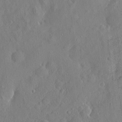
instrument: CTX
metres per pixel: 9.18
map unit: eHh
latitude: 4.1389
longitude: -74.8569
